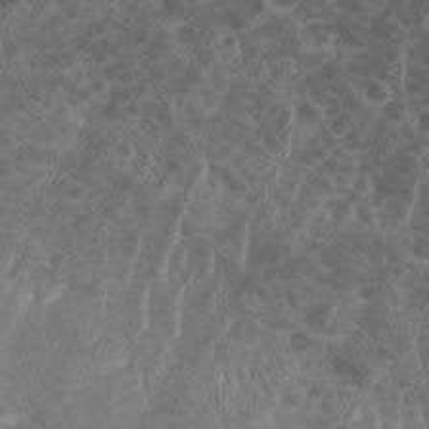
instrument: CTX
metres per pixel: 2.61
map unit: HNhu
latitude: -1.7856
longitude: 10.7274
